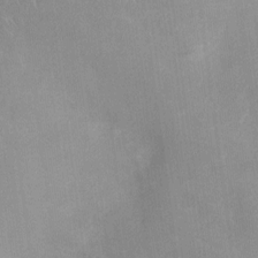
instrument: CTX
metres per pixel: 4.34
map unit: Ht
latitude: -4.8786
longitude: -15.2348
